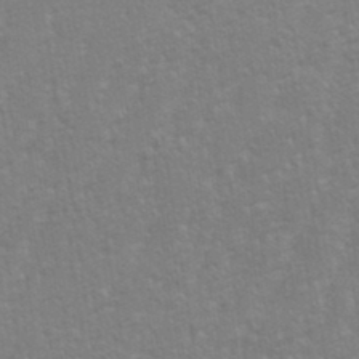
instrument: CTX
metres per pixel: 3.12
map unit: eHh
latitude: 34.3278
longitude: -133.2537
